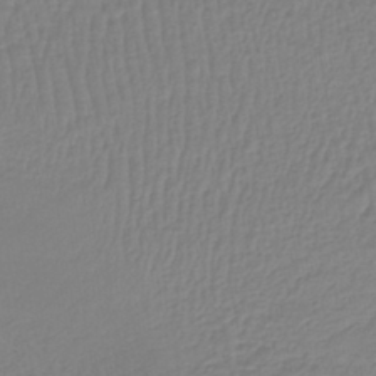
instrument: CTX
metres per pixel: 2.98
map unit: lHb
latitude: -41.5588
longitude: 61.1053
